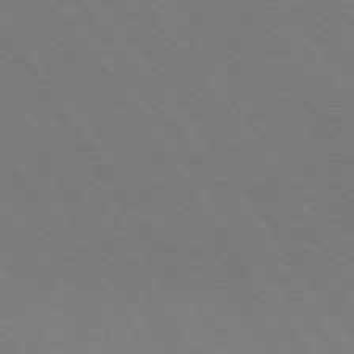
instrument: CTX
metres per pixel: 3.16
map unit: Hpe
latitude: 74.8002
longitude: -137.1592
